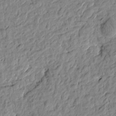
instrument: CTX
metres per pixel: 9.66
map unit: Htu
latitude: -1.1054
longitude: -179.2726
